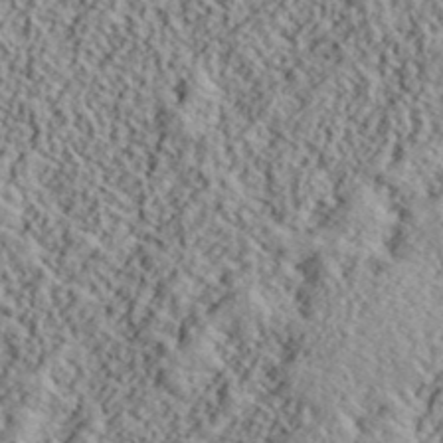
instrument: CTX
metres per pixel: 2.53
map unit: lHvf
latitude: 40.7624
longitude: -88.1011
